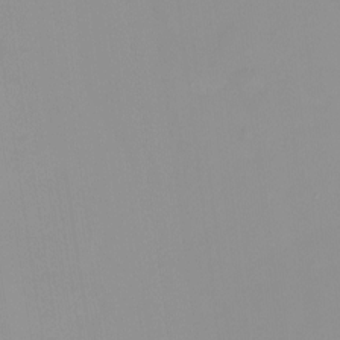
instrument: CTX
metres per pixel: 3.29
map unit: HNhu
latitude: -0.1228
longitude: -5.8961
